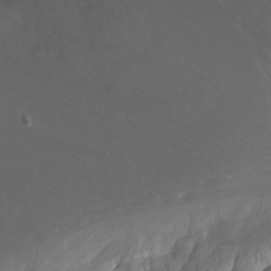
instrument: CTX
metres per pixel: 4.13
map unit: Hto
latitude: -10.3684
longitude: -40.6868
